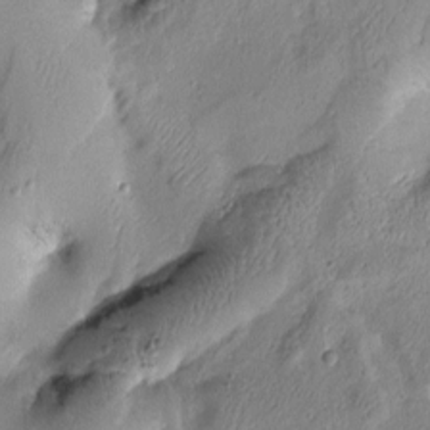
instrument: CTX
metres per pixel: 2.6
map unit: Htu
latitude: -2.4628
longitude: 171.0487
